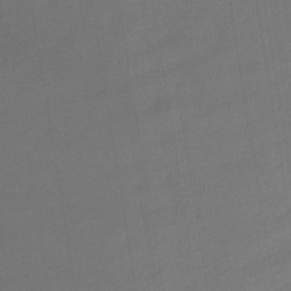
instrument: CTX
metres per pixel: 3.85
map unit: lHb
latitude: -45.2754
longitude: 60.7652
